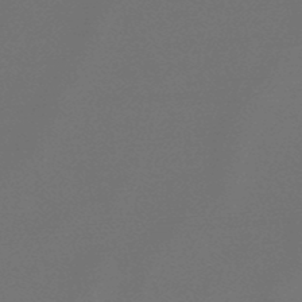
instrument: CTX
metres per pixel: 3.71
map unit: lHb
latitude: -47.9367
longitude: 67.9745
